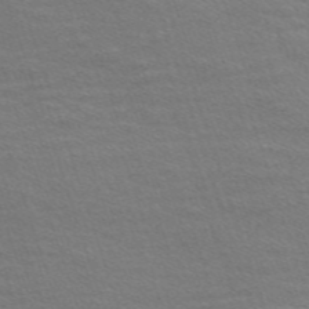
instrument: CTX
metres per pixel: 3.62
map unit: Nve
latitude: -56.9353
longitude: 59.7666
